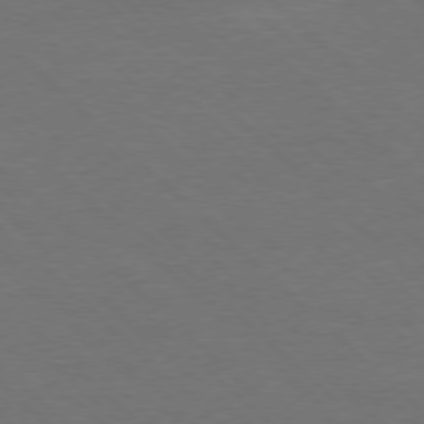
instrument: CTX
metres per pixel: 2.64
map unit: Ap
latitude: -78.0283
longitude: -86.6490
